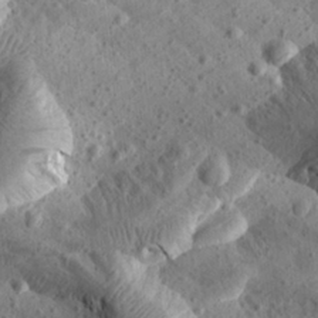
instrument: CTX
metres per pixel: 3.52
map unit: Aa
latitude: 24.9135
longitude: -143.8961
